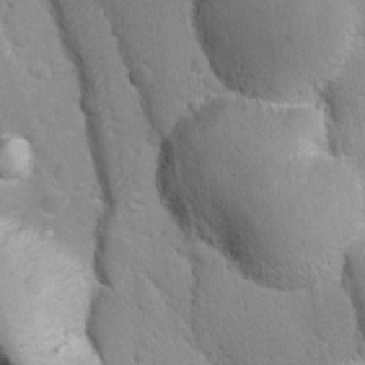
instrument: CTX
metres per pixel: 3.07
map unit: Ave
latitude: -10.5385
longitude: -120.6680
